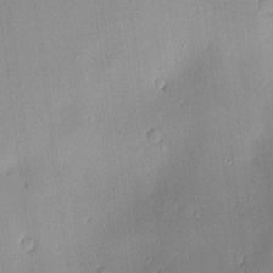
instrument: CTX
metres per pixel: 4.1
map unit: Hve
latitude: -9.6344
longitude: 174.3873
